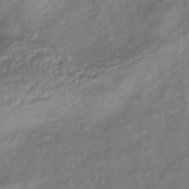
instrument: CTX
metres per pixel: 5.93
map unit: lHb
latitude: -41.2943
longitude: 78.7085
